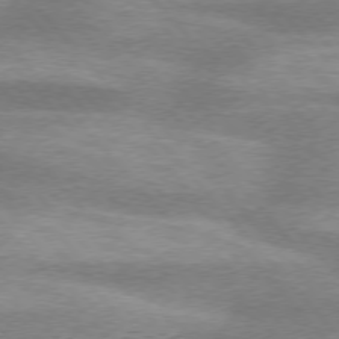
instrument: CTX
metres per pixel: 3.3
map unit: lApd
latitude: 75.6505
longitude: -59.1592
